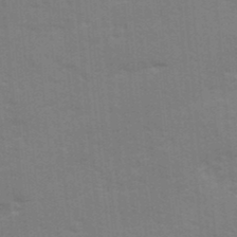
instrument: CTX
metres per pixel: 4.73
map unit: Ave
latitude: 13.0081
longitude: -102.3656
